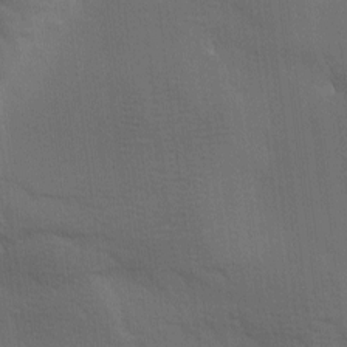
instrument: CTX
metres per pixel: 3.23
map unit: Ave
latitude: -7.1809
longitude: -122.2900
